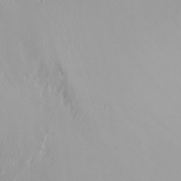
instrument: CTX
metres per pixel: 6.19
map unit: Ht
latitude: -1.3321
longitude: -61.0269
